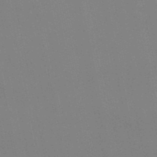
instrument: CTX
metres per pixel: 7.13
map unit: lHb
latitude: -48.2173
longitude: 68.9730
